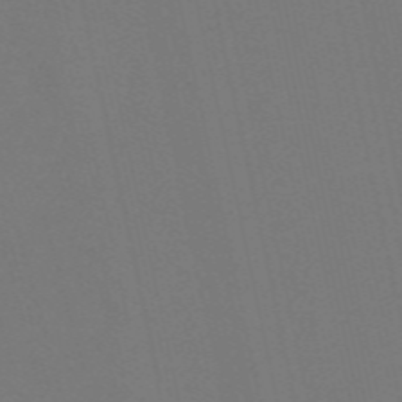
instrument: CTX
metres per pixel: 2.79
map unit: Nve
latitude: -58.5006
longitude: 60.5952
